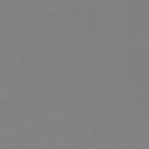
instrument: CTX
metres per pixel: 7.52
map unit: lHb
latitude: -49.2187
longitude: 75.8045
